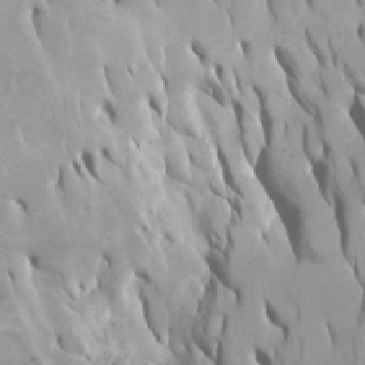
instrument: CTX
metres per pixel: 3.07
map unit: Htu
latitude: -5.9178
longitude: -76.7057
